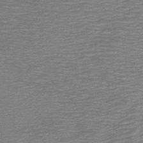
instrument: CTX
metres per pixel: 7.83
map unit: lHb
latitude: -43.5210
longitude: 52.7463
